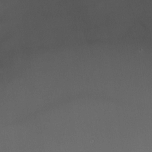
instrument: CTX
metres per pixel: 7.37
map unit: HNhu
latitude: 5.8205
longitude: 8.8219
